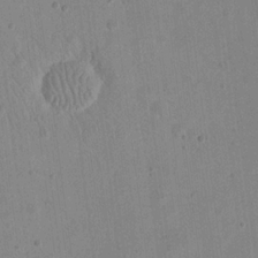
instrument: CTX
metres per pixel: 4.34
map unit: eHh
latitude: 21.0081
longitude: -69.8961
